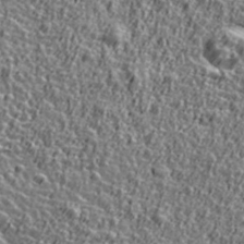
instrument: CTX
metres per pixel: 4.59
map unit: Ave
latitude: 41.8583
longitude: -112.4790
